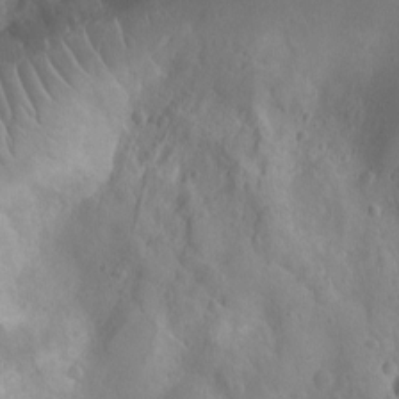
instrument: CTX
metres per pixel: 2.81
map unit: Ht
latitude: -9.4832
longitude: -22.6868
